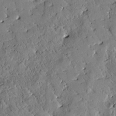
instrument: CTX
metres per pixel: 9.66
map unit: Htu
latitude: 0.3278
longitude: 176.6141
